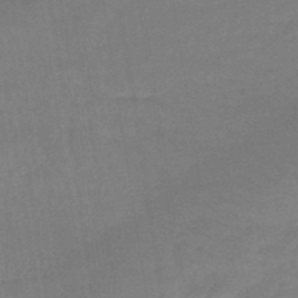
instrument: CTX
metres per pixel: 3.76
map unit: lHb
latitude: -44.2173
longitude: 79.7855
